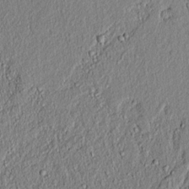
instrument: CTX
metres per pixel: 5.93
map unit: lAvf
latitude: 7.0080
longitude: 166.7274
